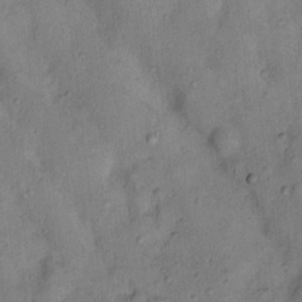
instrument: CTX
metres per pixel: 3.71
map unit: Nhu
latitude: 11.4804
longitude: -28.5168
